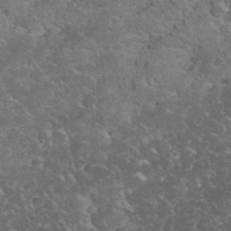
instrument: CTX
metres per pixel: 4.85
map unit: eHh
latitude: 35.3292
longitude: -64.9892
